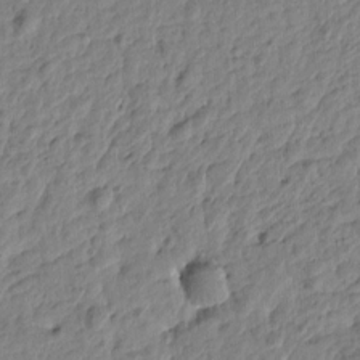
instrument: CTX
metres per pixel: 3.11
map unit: Htu
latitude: -0.9731
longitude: -179.1026
